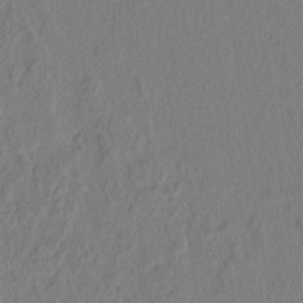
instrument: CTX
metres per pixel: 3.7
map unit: lAvf
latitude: 8.2145
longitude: 166.8219
